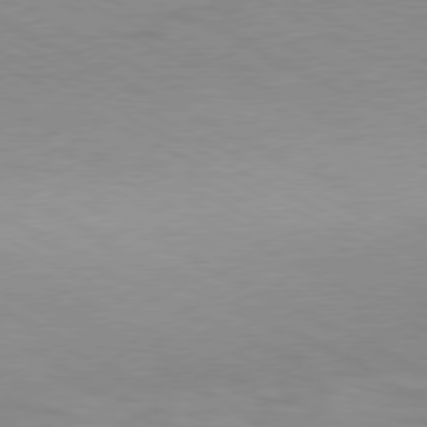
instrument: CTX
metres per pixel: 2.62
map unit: Ap
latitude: -78.8786
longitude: -72.4223
